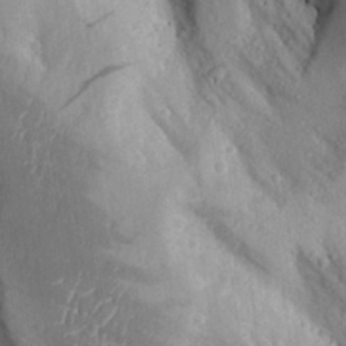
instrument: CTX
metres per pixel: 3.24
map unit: Aa
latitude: 29.4048
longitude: -131.4616
